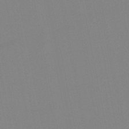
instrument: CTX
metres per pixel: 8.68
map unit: lHb
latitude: -48.7086
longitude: 70.3117
